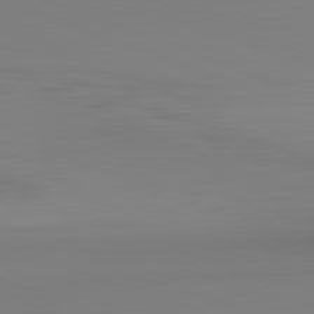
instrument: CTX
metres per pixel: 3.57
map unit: Hpe
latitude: -82.4251
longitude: 8.4251
